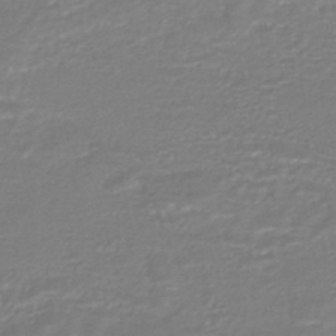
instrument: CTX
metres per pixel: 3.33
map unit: HNhu
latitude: -46.5007
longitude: 98.3684
